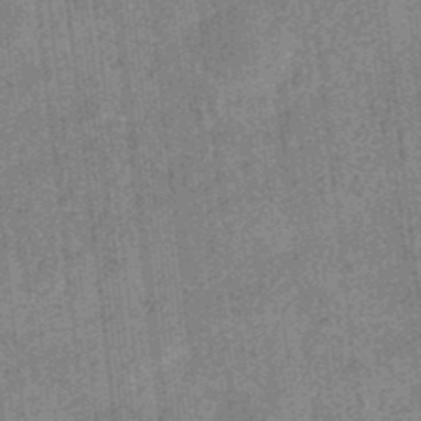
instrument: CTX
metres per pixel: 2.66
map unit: eHb
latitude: -35.4643
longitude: 79.0675
